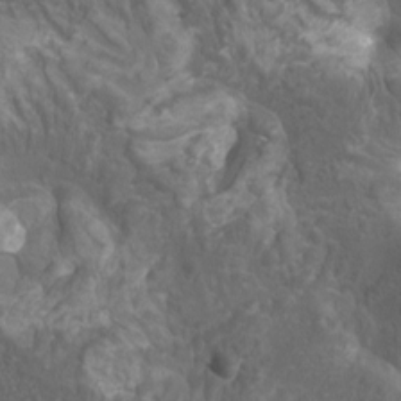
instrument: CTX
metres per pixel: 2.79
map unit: Htu
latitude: -10.9164
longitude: -74.2523
